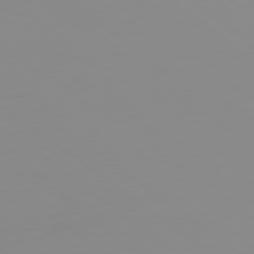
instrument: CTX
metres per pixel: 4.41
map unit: Ap
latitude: -79.3698
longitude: -70.4979
